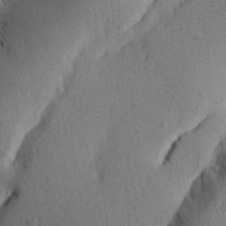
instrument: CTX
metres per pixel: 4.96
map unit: Aa
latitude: 27.6127
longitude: -144.9325
